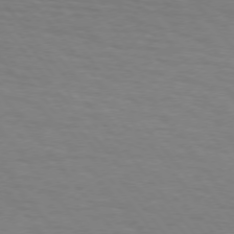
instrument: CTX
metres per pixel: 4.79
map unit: Hpe
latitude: 74.4979
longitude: -131.8584
